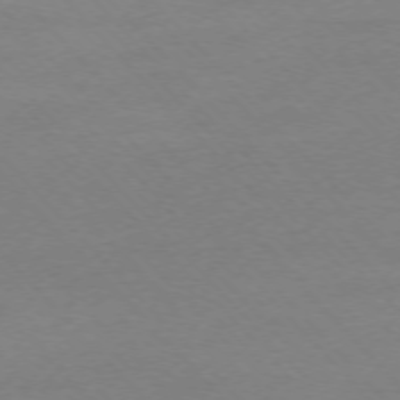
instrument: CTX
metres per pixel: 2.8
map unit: Ap
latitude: -75.0298
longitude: -78.6113
